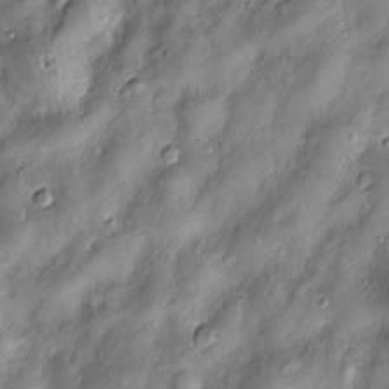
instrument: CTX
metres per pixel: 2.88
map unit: Htu
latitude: -6.5762
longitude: 159.4265
